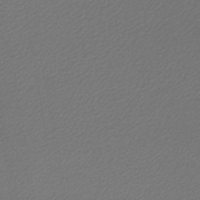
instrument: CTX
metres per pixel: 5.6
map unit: lHb
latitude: -45.7289
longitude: 57.0675
